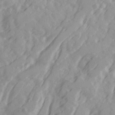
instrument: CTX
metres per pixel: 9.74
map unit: Ave
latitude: 21.7261
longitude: -131.9340
